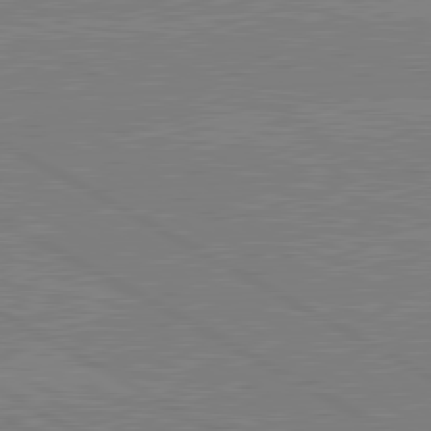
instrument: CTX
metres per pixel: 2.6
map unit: lApd
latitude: 80.6679
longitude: -126.2712
